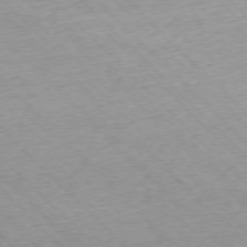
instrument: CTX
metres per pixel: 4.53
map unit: Ap
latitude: -76.9164
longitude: -87.0080
